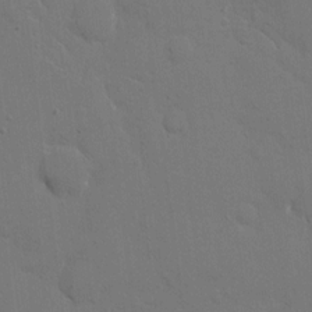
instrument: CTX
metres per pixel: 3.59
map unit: eHh
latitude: 7.8583
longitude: -67.6882
